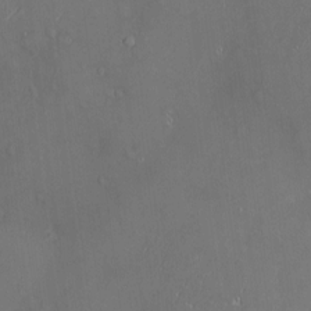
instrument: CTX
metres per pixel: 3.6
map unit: Hve
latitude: -11.3888
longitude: 174.1038
